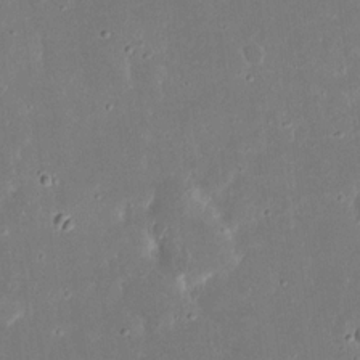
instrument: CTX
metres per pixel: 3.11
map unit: eHh
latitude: 16.5357
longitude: -72.5924
